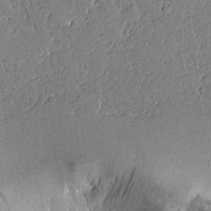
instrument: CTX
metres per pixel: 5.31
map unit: Aa
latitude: 11.1781
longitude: -128.6490
